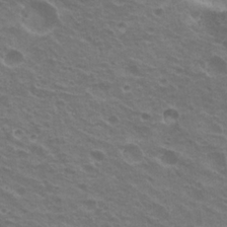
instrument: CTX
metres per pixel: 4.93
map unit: Nhu
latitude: 21.3104
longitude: -31.0837
